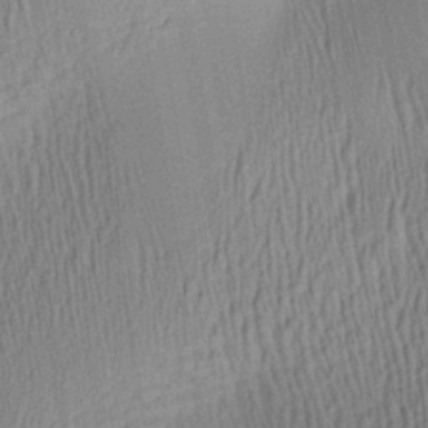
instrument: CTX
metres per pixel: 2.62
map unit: Aa
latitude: 28.6868
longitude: -137.7261
